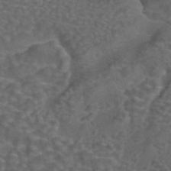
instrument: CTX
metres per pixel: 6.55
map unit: ANa
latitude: 44.4601
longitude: 24.0472
